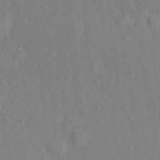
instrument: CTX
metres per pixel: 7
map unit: Ht
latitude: 15.6316
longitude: -41.2536
